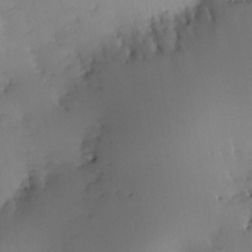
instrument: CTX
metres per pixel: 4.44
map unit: HNhu
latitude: 11.0459
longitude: 9.1620
